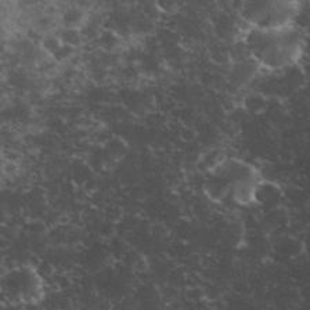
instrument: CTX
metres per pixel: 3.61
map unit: eHh
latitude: 33.8772
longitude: -65.7450
